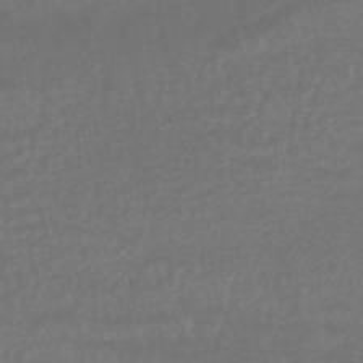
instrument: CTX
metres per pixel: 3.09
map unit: HNhu
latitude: -45.7856
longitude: 97.7667
